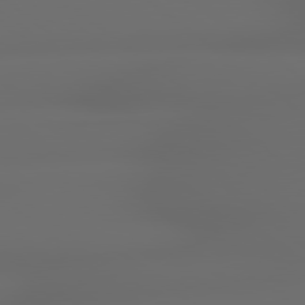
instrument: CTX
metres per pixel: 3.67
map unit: lApd
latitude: 79.1970
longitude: -163.6127
